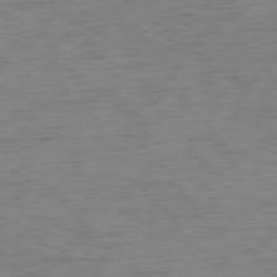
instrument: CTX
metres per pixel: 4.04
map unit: Ap
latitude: -81.1242
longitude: -60.9702
